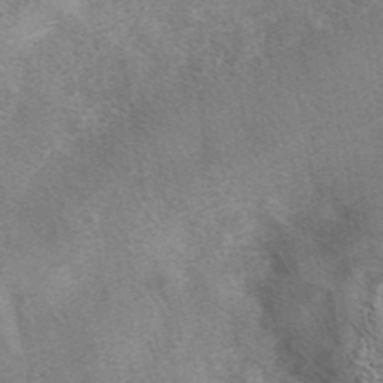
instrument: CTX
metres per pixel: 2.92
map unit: eAb
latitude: 41.3670
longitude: 107.5777
